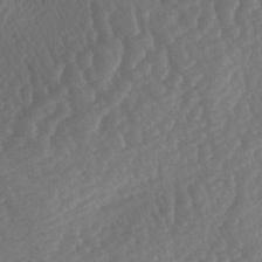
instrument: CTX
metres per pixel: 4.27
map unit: lAa
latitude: -3.4832
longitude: -127.4993
